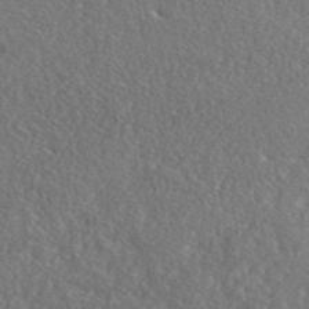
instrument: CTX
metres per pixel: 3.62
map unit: lHvf
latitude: 42.3845
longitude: -88.6680
